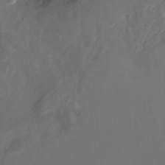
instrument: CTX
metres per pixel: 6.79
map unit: Ht
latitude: -7.9367
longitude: -27.9150
